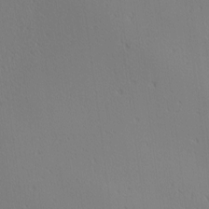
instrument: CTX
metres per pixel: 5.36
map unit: Ave
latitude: 2.5357
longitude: -115.3481
